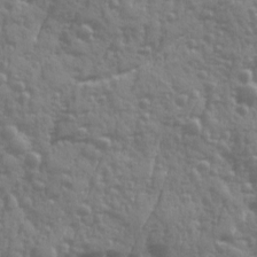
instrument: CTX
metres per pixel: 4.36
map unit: Ave
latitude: 12.3845
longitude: -103.7260
